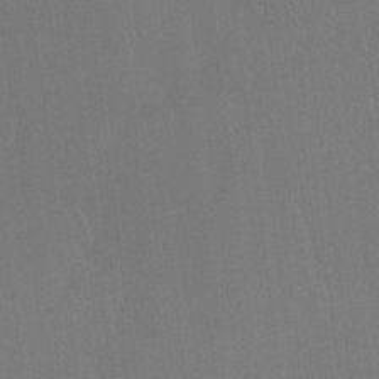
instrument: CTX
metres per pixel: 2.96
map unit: Htu
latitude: -14.5385
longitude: -48.7435
